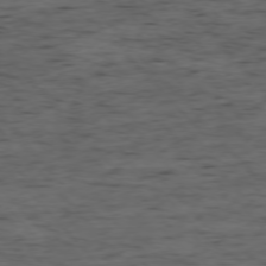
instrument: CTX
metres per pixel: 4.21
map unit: Ap
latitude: -76.3495
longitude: -91.7261
